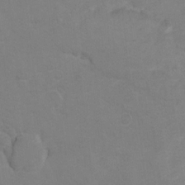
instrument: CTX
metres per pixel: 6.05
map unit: Hto
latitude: 7.3104
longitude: -35.5938
